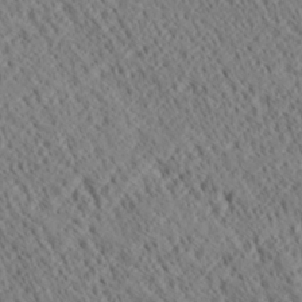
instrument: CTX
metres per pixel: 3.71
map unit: Ave
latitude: 20.7624
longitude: -139.8583
